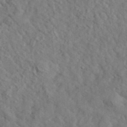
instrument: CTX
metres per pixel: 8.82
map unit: lHvf
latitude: 35.7827
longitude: -85.3293
